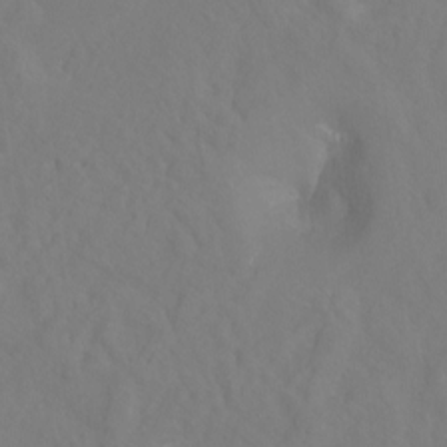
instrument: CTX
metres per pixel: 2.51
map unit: Hto
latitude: -7.1053
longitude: -48.1200
